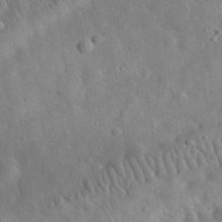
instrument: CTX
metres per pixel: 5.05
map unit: eHh
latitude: 32.9514
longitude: -77.7071
